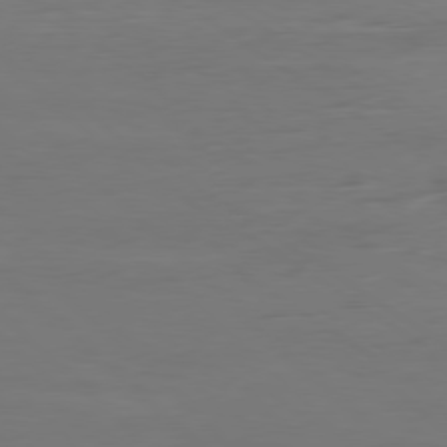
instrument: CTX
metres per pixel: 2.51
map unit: Ap
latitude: -79.6721
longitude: -55.1592
